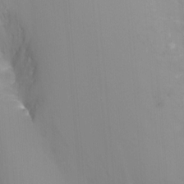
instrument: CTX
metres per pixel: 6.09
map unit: Nhu
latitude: -15.6533
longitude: -54.9891
